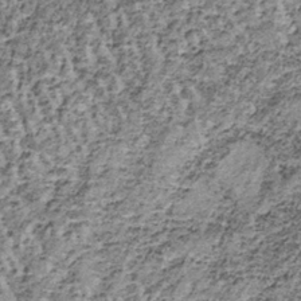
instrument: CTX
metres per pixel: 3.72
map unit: lHb
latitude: -37.9745
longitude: 65.3699
